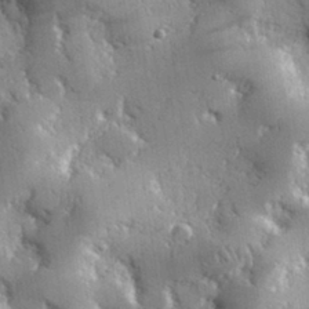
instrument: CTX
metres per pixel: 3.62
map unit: lHvf
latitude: 31.5560
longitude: -92.3278
